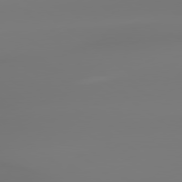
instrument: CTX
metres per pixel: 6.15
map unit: lApd
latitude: 79.1592
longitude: -136.4979
